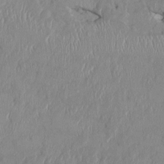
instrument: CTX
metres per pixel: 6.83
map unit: HNhu
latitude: 1.3670
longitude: -6.0444
